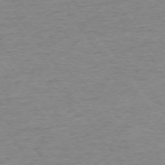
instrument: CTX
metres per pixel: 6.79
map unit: Ap
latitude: -74.4251
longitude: -79.0648
